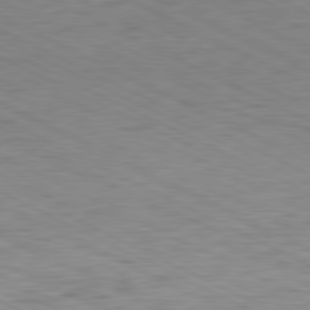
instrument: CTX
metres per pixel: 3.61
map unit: Ap
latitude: -81.4455
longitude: -62.7813
